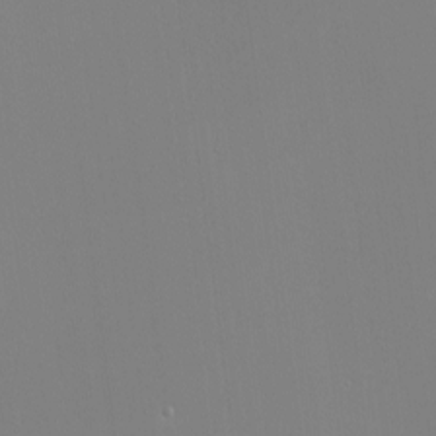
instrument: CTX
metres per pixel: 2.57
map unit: Nhu
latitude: -4.5196
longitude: -83.4048
